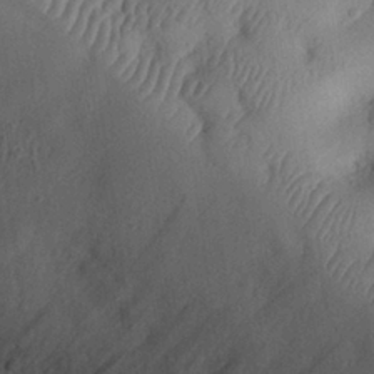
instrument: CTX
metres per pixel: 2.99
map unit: eHh
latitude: 25.9528
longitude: -75.8394
